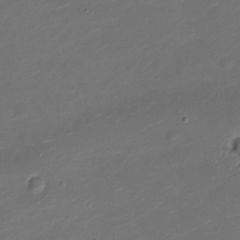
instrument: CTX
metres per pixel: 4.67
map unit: Nve
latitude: -20.8974
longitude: 105.1431
